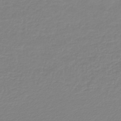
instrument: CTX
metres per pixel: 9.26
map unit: lHb
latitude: -45.0675
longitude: 59.6154
